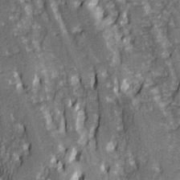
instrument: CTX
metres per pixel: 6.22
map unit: Ave
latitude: 14.5357
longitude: -131.7072
